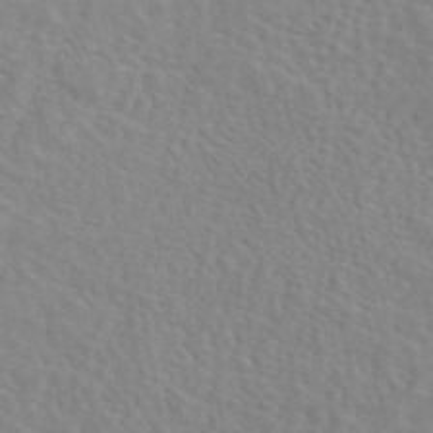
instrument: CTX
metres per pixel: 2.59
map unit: eAb
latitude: 44.4412
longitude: 112.8030
